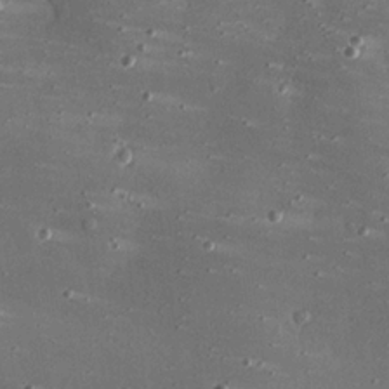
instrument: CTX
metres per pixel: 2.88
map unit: eHh
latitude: 24.5545
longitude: -88.8947
